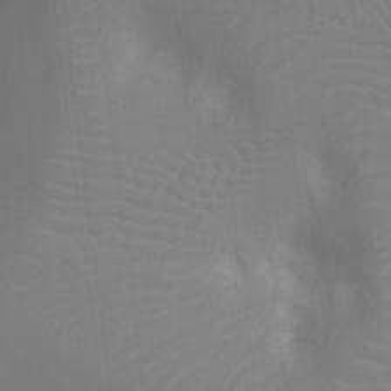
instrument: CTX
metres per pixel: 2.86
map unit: Ht
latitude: -8.5952
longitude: -24.3278
